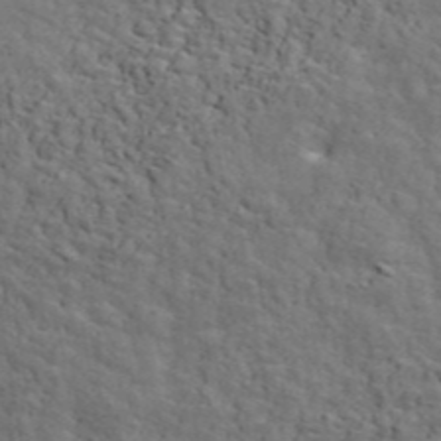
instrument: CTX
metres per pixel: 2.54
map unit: ANa
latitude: 46.8947
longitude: -84.3656
